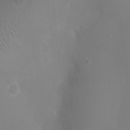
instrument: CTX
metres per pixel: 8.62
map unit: Ht
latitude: -2.3684
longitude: -16.1389
